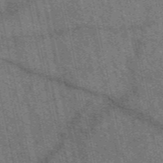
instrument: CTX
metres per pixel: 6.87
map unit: eAb
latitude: 50.9324
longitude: 114.4251
